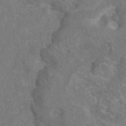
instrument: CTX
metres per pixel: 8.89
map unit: eAb
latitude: 45.7638
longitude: 116.7274
